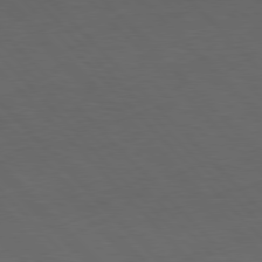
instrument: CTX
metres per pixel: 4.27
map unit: Hpe
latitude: 76.7435
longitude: -155.9339
